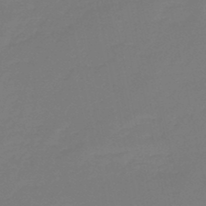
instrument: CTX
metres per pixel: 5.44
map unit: eHb
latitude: -46.5384
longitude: 81.8800
